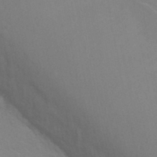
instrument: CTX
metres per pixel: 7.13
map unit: Ht
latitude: -2.1038
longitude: -26.9325
